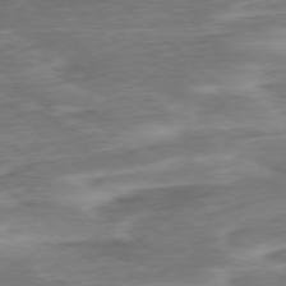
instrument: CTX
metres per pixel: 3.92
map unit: Ap
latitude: -76.6896
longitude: -77.5560
